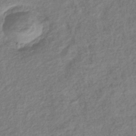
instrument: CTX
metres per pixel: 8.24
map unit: lHb
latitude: -40.3306
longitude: 73.6911
